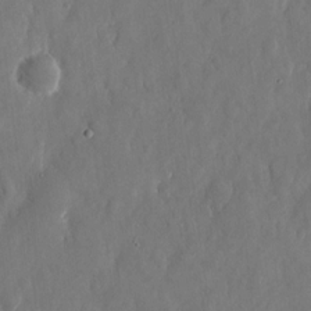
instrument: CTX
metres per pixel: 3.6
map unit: eHh
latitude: 13.7072
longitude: -72.3279
